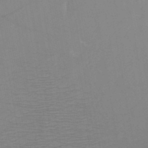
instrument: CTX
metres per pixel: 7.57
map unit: HNb
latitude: -48.3684
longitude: -44.9702
